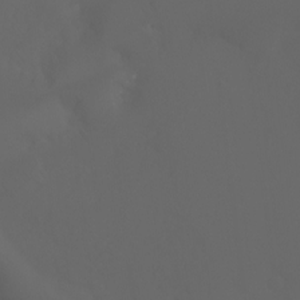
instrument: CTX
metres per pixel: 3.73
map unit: Aa
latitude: -7.1242
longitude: -72.1956
